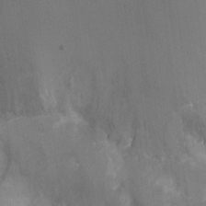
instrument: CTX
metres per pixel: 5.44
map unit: Nhu
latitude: -10.5007
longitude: -36.2901
